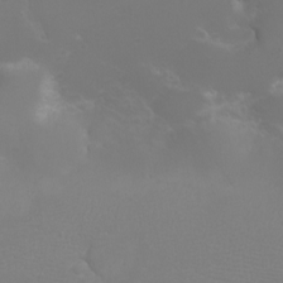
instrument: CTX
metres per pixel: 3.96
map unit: eHh
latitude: -6.5196
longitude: -79.0459
